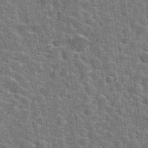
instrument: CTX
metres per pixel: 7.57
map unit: Hto
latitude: 24.0633
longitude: -47.4616
